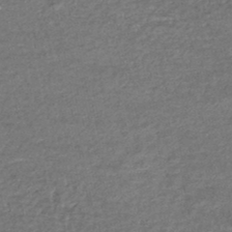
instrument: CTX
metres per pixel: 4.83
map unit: HNhu
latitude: -47.8422
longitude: 103.8045
